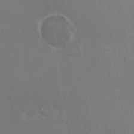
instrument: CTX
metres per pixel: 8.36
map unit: HNhu
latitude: 5.3859
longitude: 1.2754
